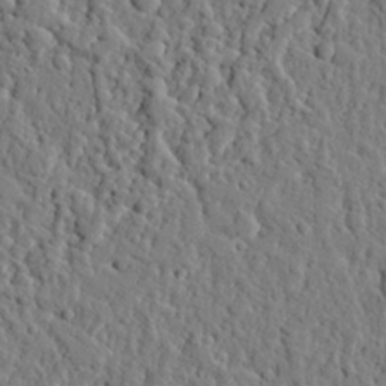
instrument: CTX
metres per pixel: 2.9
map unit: eHh
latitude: 26.8191
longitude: -78.6680
